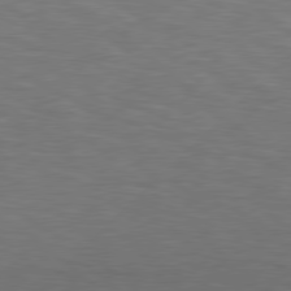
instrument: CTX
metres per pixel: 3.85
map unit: lApd
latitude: 78.8380
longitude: -177.6505
